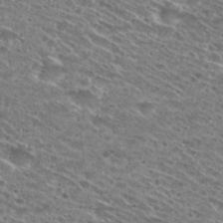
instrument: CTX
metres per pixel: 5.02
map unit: Hto
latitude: 28.9891
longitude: -45.6505
